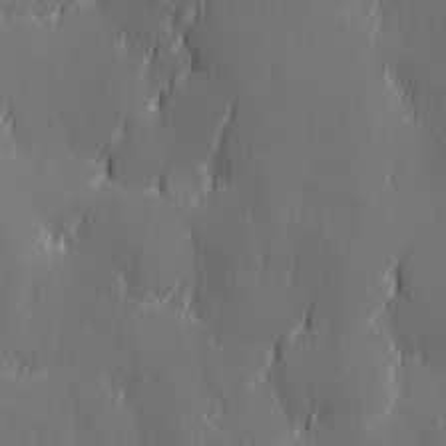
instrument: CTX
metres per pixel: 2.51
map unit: Ave
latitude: 2.2900
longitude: -113.1592
